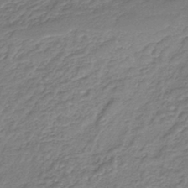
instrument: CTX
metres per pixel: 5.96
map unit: HNb
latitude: -36.1416
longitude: 50.8786
